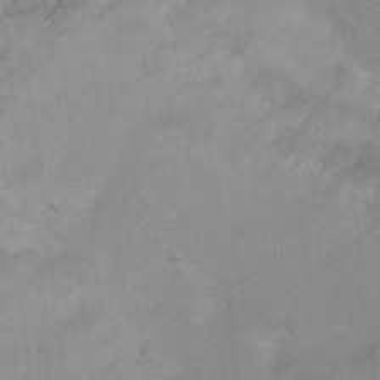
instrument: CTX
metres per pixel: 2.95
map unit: Ht
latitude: 4.3278
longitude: -27.9906
